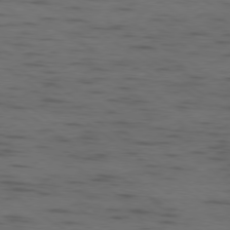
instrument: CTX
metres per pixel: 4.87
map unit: Ap
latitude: -79.4454
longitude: -99.6127
